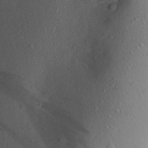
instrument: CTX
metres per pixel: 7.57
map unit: Aa
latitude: 23.2159
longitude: -147.0459
